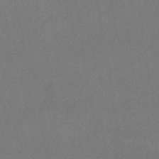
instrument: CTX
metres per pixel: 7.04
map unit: eHb
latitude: -49.6722
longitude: 84.4817
